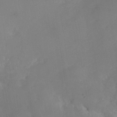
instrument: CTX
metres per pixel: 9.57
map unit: Nhe
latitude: -36.6518
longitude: -113.3104
